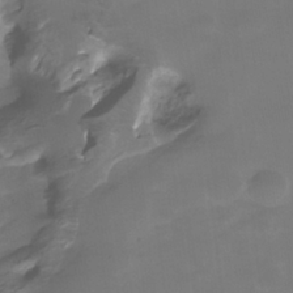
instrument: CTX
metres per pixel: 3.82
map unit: HNhu
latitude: -27.7855
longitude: 75.4266
